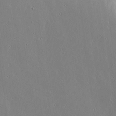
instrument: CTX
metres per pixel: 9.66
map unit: lHvf
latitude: 18.3656
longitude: -117.2726
